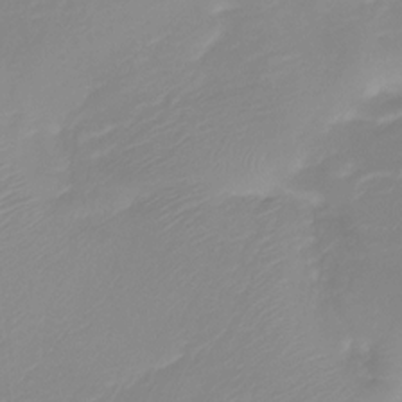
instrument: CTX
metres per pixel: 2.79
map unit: Htu
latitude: -12.8219
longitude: -46.6869
